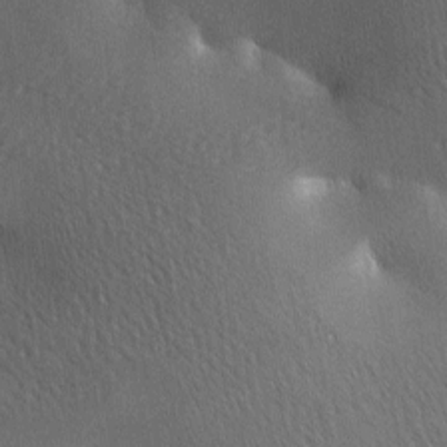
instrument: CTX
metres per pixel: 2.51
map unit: lAa
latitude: -7.7477
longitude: -125.0647
